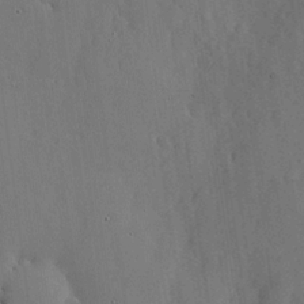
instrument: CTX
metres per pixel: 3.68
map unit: lHvf
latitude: 17.7828
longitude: -114.2144
